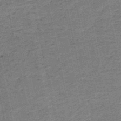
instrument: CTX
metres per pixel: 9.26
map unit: HNb
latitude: -51.7855
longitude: -51.3670
